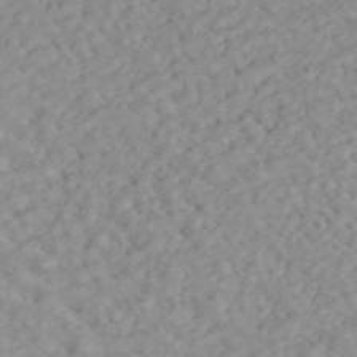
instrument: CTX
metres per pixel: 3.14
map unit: ANa
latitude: 44.6490
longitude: 22.8597
